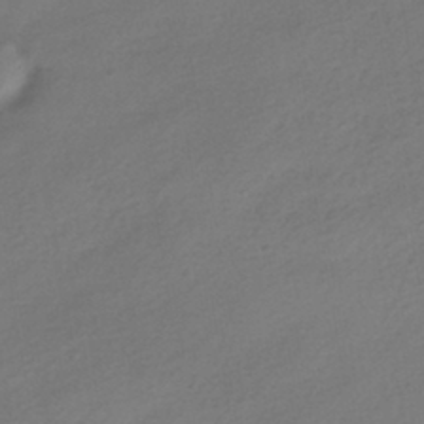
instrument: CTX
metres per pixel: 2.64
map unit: HNhu
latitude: -41.7855
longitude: 95.7477
